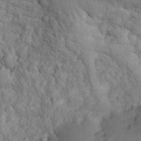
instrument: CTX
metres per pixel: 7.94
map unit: eHh
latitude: 32.5357
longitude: -66.5167
